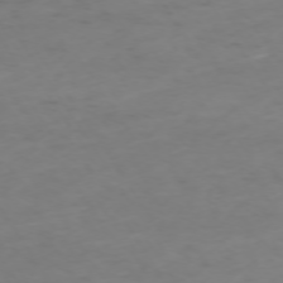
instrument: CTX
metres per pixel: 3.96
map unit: Ap
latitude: -74.3873
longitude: -80.6113
